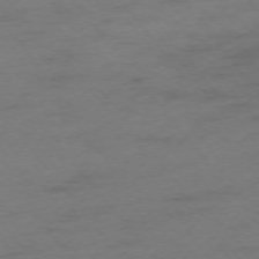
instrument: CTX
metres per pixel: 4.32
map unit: Ap
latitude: -75.7100
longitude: -72.9514
